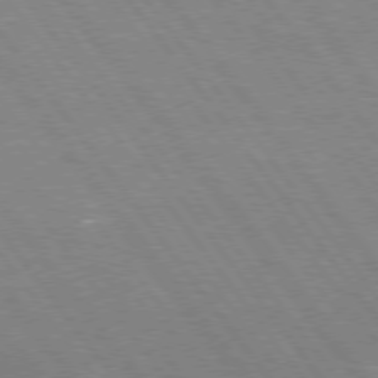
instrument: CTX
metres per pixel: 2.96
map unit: Hpe
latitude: 75.2915
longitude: -157.8583
